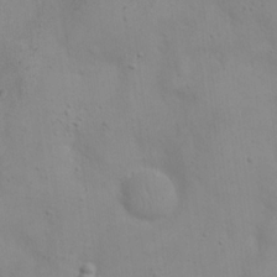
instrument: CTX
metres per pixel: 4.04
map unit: eHh
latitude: 20.8380
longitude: -61.6316
